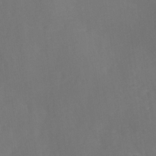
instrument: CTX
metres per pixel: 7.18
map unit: Ave
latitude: 0.9513
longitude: -113.5371
